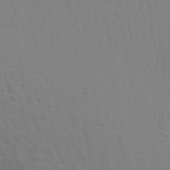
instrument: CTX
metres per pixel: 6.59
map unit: Aa
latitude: 28.8191
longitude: -139.6694
